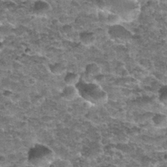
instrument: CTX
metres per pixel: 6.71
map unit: Nhu
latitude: 32.1577
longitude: -52.5923
